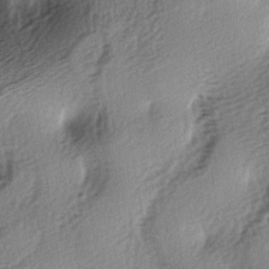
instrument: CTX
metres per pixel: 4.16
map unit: lAa
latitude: -5.8800
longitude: -123.7261
